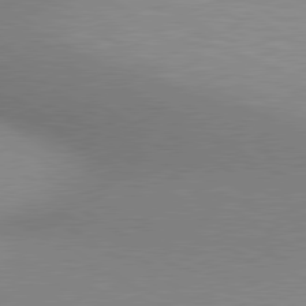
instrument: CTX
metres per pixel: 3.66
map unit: lApd
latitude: 80.3467
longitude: 131.6155
